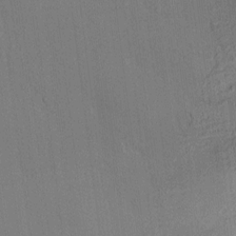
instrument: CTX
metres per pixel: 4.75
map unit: HNhu
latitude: 7.5938
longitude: 15.2187
